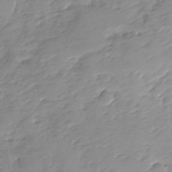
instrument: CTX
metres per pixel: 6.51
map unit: Ave
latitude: -8.3684
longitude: -117.3104
